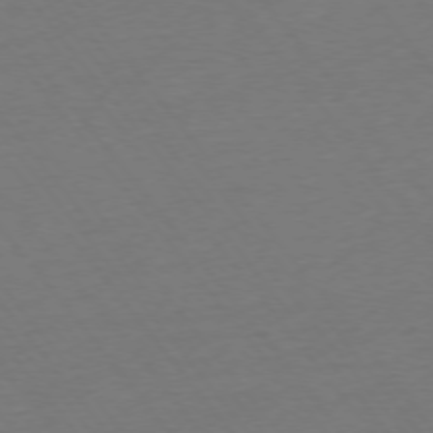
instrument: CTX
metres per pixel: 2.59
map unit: Ap
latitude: -75.4266
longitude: -94.1200
